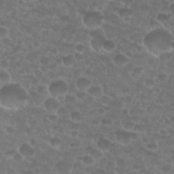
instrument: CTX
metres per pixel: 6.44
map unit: Nhu
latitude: 27.1970
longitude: -52.3845
